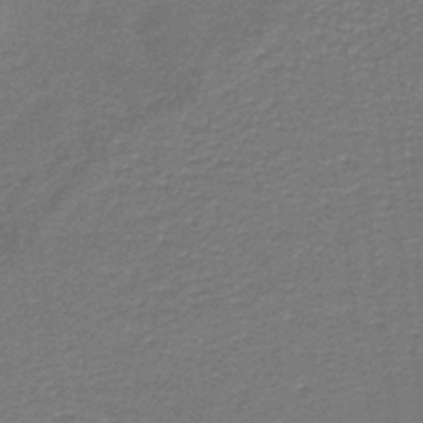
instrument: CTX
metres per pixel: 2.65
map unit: lHb
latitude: -38.0472
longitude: 56.6707
